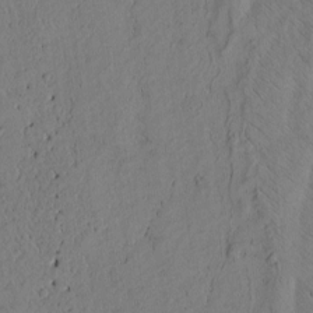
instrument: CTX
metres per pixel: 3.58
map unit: Htu
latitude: -3.5588
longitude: 170.1795
